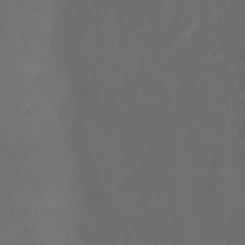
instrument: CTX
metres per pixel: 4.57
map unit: Ht
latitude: 1.8205
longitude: -22.8380
